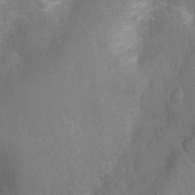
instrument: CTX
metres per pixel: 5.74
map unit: Nhu
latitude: -13.9556
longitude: -25.1592
